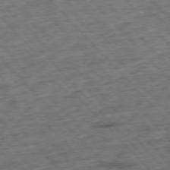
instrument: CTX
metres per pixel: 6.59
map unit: Hpe
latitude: -76.9731
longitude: -16.3467
